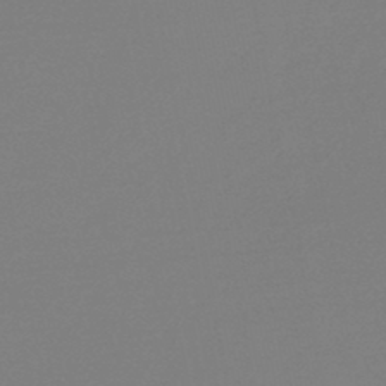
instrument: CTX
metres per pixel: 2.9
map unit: lHb
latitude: -46.0850
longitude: 66.1228
